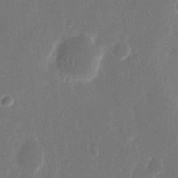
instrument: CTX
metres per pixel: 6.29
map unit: eHh
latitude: 12.1200
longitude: -72.6302
